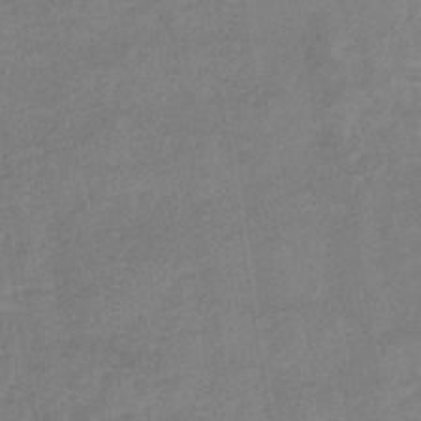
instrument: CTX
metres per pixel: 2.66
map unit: eHb
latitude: -35.1809
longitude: 77.3132
